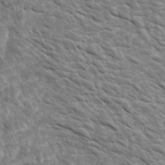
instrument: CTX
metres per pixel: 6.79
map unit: Htu
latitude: 2.5734
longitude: 142.2550
